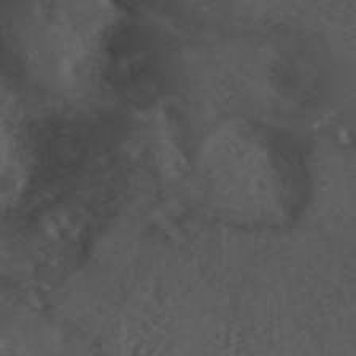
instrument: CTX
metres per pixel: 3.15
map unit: ANa
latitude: 42.2901
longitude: 34.0283
